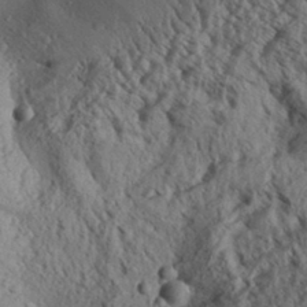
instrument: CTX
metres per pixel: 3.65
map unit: Aa
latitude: 30.7813
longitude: -138.2900
